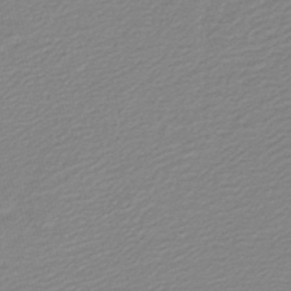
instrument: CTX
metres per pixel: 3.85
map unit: lHb
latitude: -46.5007
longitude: 64.6519
